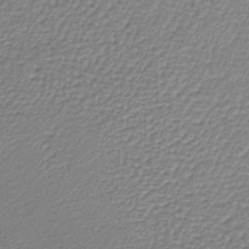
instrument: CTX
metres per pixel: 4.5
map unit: lHb
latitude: -36.4062
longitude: 59.6532
